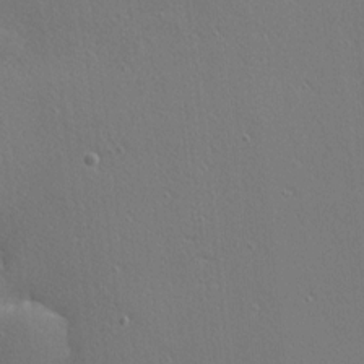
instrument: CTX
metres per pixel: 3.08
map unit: Nhu
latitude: 0.5168
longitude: -77.8394
